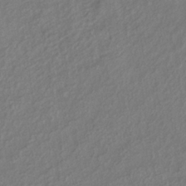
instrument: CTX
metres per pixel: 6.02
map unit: lHb
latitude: -34.5196
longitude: 63.9745
